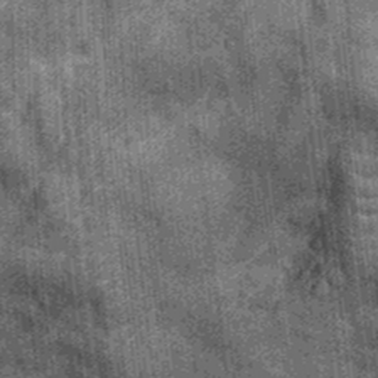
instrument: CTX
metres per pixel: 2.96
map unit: Nhu
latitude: -13.0298
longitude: -22.0822
